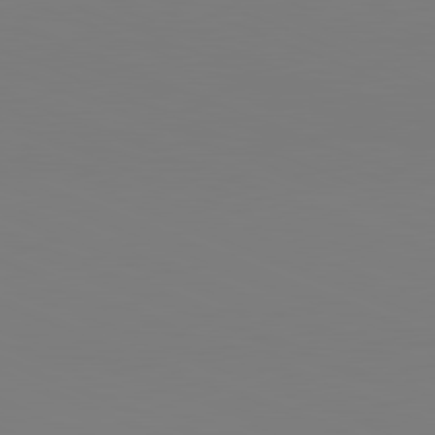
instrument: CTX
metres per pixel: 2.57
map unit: lApd
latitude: 81.8583
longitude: 146.4818
